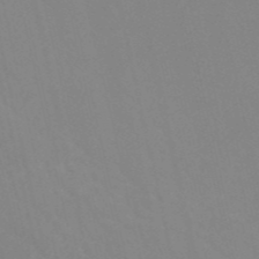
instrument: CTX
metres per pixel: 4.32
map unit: HNb
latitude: -52.8974
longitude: -50.3845
